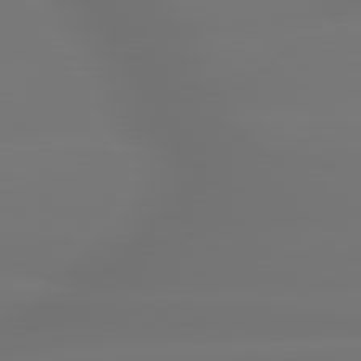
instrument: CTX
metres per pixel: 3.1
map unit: lApd
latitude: 79.7450
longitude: -137.3860
